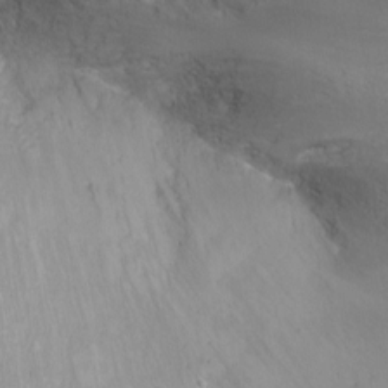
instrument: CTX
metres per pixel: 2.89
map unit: Ht
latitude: -7.1809
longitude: -34.4034
